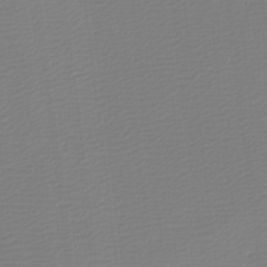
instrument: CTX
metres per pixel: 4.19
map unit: eHh
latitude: -4.0283
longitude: -85.8961
